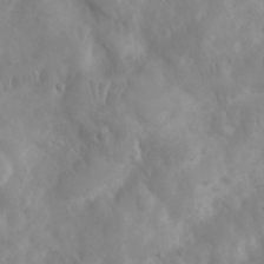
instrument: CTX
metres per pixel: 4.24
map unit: Ht
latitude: 2.9136
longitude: -26.7624
